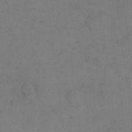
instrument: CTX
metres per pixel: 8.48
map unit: eHh
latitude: 18.8758
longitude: -64.4979
